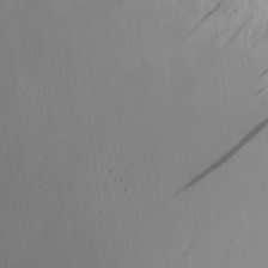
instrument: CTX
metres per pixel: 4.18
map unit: Nhu
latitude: 0.1577
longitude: -79.0648
